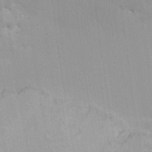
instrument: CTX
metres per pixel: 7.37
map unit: HNhu
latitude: 6.7813
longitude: -2.2522
